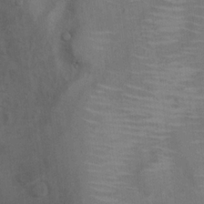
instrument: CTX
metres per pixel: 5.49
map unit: Ht
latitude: 15.0837
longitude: -41.4237
